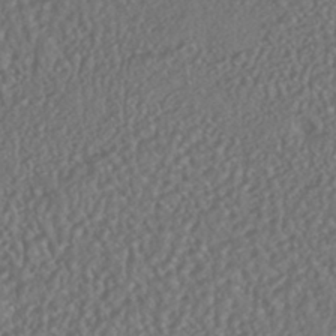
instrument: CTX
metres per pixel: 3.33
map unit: HNhu
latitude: -46.4629
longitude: 104.5007
